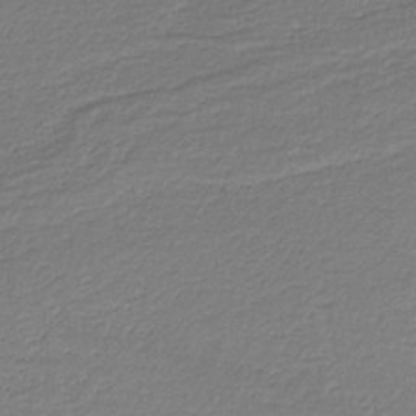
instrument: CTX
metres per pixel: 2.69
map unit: HNb
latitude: -37.1998
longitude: 57.4643
